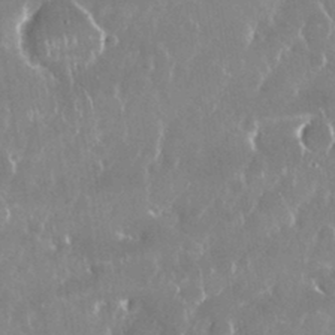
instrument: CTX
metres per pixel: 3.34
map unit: Nhu
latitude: 29.2726
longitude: -62.0822
